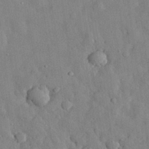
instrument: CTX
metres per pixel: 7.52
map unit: eHh
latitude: 29.5560
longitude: -77.4048
